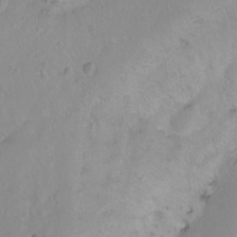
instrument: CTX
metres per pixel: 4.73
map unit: Ht
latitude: -9.0486
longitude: -36.4412
